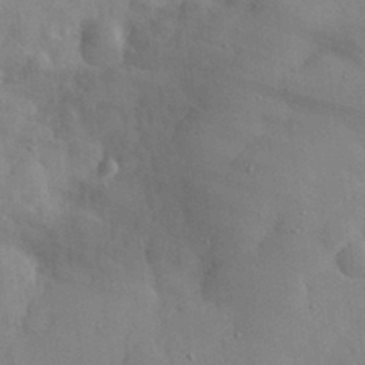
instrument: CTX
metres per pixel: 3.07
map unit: eHh
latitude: 31.3860
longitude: -71.9717
